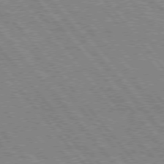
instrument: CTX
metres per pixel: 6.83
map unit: Hpe
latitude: 75.4426
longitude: -150.5356
